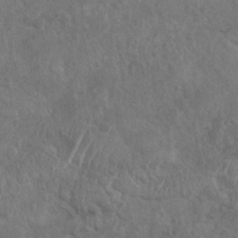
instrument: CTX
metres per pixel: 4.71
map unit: Nhu
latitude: -30.9730
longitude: -61.9906
